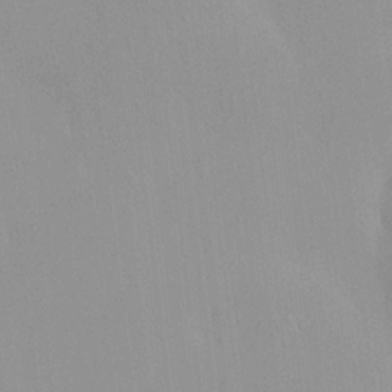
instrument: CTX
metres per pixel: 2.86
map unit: HNhu
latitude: 7.0836
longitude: -1.5938
